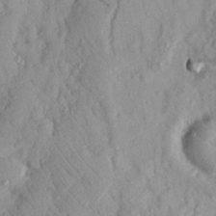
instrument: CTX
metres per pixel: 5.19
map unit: Nhu
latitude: 19.0647
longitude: -77.7260
